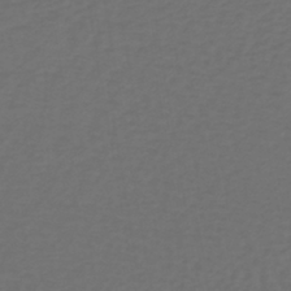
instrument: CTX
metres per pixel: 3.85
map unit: lHb
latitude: -39.4455
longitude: 62.9730
